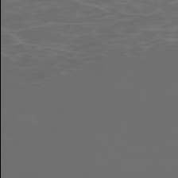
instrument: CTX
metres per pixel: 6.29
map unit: Hpe
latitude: -73.2565
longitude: 6.0094
